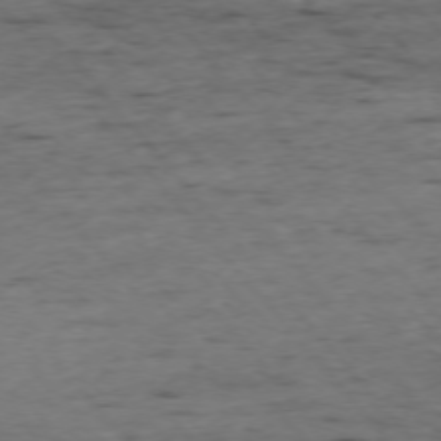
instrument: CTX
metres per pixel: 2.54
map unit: Ap
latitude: -75.8612
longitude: -90.2711
